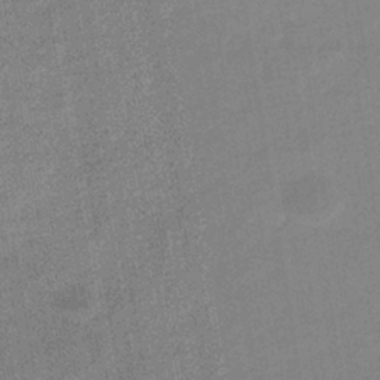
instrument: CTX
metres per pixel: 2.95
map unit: eHb
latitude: -36.2928
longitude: 74.0850
